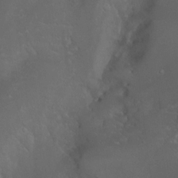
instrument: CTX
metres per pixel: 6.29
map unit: Ht
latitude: 0.3467
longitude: -37.3104
